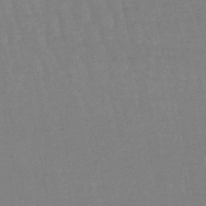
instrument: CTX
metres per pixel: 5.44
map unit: eHb
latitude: -46.7841
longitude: 78.6707
